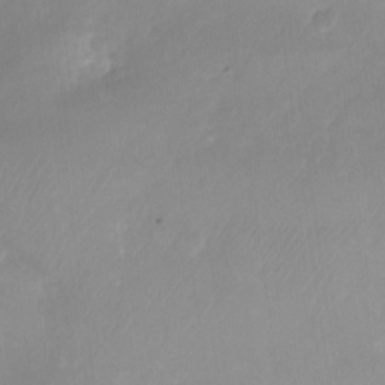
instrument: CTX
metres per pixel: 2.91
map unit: Nhu
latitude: -26.9352
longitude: -70.6868
